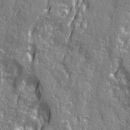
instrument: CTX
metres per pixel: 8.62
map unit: Ave
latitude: 21.4616
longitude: -132.9514
